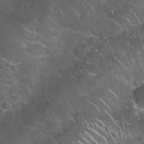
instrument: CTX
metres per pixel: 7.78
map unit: Nhu
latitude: 27.8206
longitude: -61.3670
